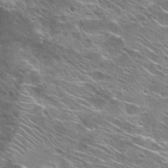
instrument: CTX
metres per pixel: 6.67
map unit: Hto
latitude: 28.2522
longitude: -44.4979
